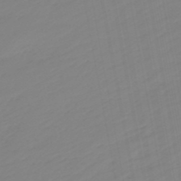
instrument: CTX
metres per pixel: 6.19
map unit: eHb
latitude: -49.0109
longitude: 84.4251
